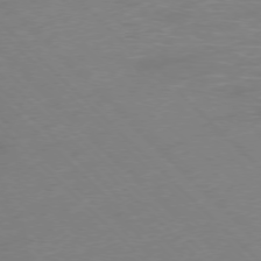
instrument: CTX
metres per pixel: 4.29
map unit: Ap
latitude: -76.9920
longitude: -62.6113
